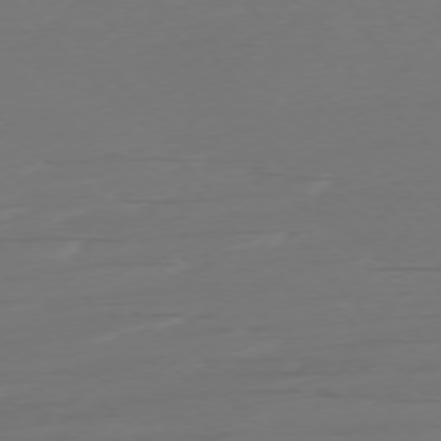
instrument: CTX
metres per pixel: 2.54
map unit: Ap
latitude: -76.9353
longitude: -70.2333
